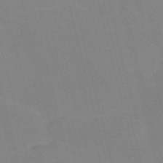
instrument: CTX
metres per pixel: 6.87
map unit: Nve
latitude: -57.8044
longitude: 61.6722
